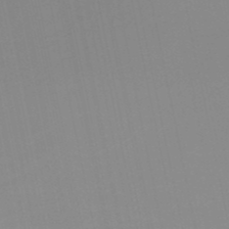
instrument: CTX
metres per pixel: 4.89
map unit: HNb
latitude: -50.9920
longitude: -50.7057
